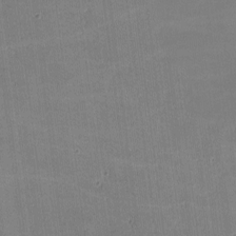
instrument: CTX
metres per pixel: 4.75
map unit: lHvf
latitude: -9.2376
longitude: -101.3671
